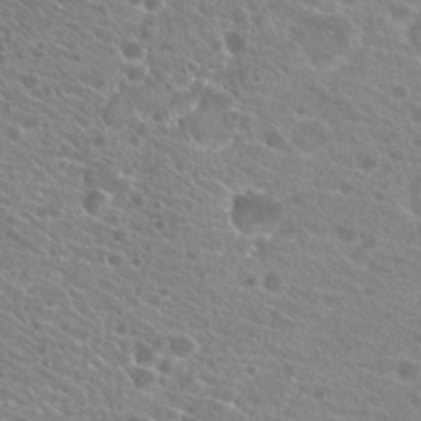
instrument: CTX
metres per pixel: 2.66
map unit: Hto
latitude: 21.0459
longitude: -40.7057
